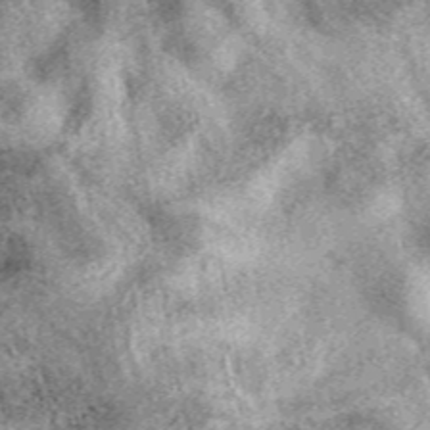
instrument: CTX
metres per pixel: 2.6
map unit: eAb
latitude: 39.7261
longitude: 109.8611
